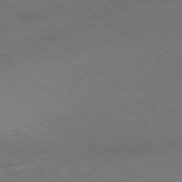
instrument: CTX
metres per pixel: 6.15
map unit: Ap
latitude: -78.8975
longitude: -100.4601
